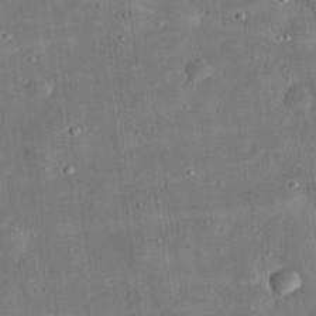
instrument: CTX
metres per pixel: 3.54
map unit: eHh
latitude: 32.5924
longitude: -75.0647
